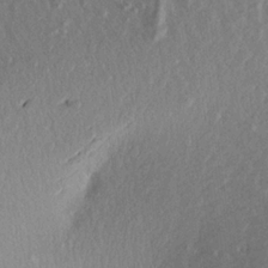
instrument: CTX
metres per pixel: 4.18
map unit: Aa
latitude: 20.3656
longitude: -143.3860
